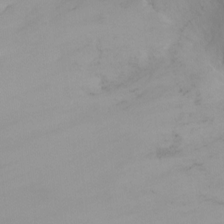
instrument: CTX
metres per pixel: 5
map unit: Ht
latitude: -0.1606
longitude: -18.0822
